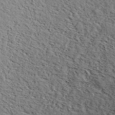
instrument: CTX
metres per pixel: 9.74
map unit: lHvf
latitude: 39.6316
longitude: -87.1970
